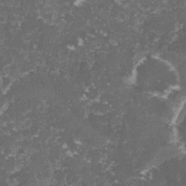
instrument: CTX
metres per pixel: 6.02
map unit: lHvf
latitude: -15.7667
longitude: -99.3103
